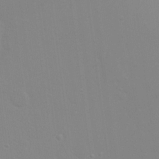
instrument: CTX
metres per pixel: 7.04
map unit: Hto
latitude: 16.7813
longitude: -39.5938
